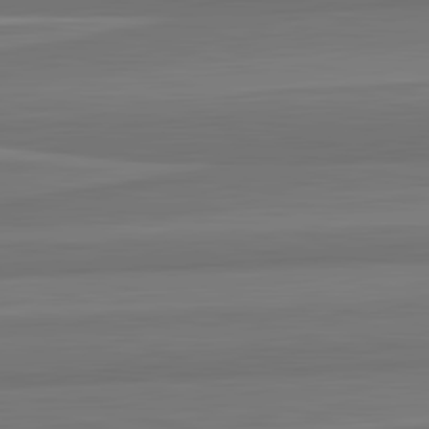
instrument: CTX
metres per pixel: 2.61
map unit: lApd
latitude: 82.7813
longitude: 168.8030
